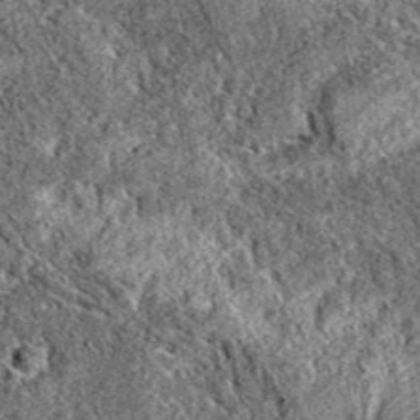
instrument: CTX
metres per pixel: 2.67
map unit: eAb
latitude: 37.8205
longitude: 111.4077
